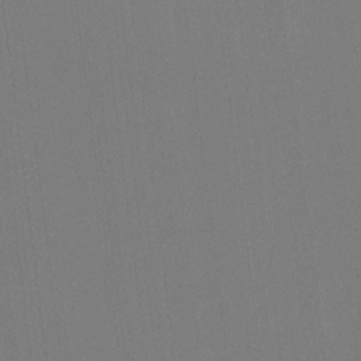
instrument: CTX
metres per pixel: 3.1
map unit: HNhu
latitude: -2.2550
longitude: -6.8758
